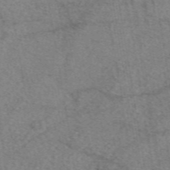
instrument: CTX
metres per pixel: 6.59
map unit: eAb
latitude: 48.7435
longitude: 111.1053
